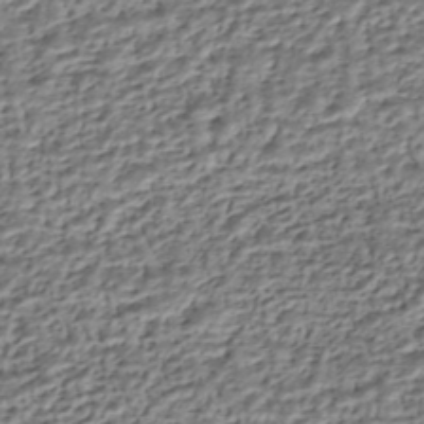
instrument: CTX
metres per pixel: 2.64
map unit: HNhu
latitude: -43.2942
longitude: 106.0472
